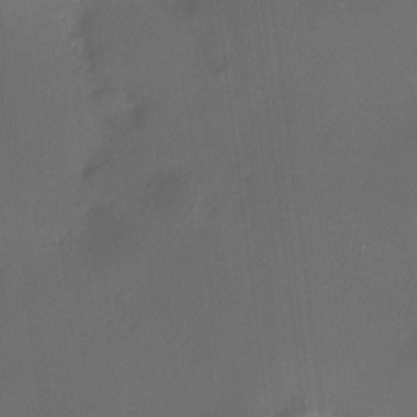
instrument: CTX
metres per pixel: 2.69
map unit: HNhu
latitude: 8.0633
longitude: 10.0661
